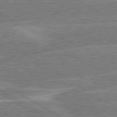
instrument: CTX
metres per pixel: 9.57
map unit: lApd
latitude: 80.4979
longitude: -130.8380
